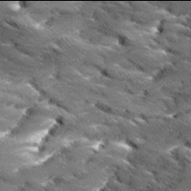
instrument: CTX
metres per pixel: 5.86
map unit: Ave
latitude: 17.9906
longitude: -136.5546
